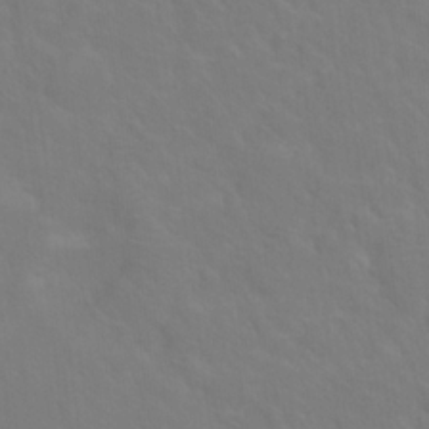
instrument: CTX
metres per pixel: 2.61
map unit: Hto
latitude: 18.8002
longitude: -39.7072
